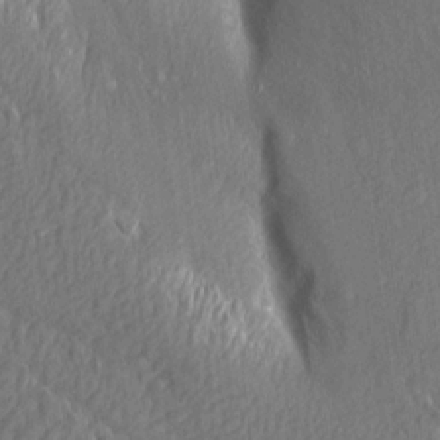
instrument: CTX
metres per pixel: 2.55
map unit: Aa
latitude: 15.5372
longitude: -145.6505
